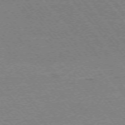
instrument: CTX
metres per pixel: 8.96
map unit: Ap
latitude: -74.9731
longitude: -82.0444
